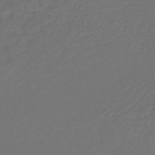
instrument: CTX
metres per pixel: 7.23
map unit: lHb
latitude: -42.4062
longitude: 68.7652
